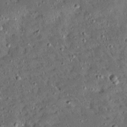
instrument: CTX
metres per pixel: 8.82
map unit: Ave
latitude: 14.6869
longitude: -139.0080
